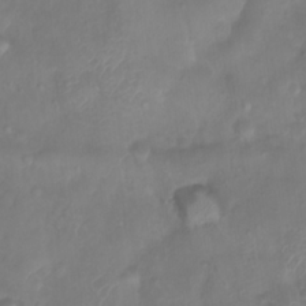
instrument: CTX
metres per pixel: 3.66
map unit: Htu
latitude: 3.1403
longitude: -22.0255
